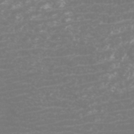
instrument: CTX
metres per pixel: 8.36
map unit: Htu
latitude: -6.8030
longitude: -74.0633
